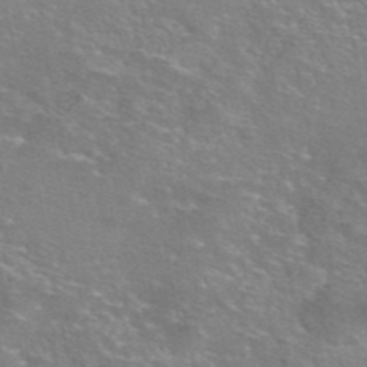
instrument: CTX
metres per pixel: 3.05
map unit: eAb
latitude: 45.8394
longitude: 106.1039
